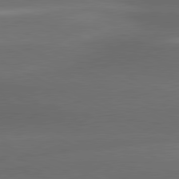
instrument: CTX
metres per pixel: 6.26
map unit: lApd
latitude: 81.0080
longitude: -143.7261
